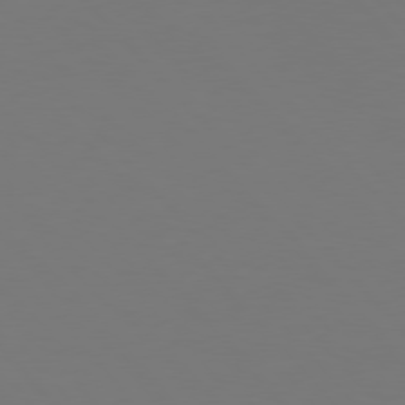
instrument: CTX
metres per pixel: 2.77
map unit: Hpe
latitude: 77.0269
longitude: -171.8583
